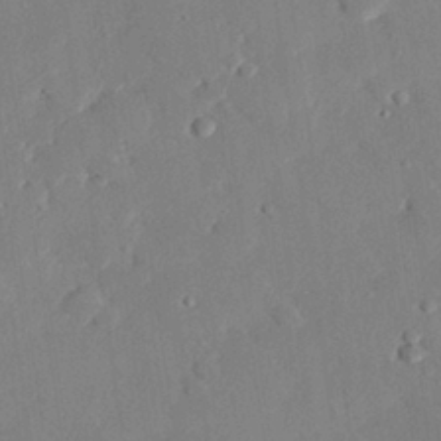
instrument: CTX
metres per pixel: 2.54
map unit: eHh
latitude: 28.2333
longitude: -81.1025
